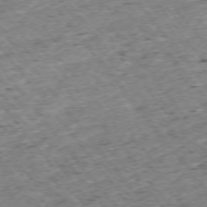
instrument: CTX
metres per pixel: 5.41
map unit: Ap
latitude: -74.7841
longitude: -86.9514
